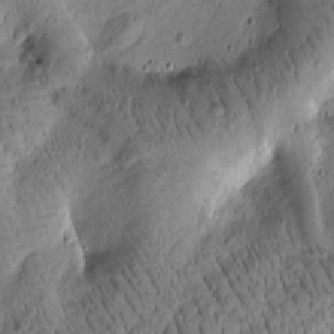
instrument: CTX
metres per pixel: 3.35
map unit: Htu
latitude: -2.0472
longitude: 171.2376
